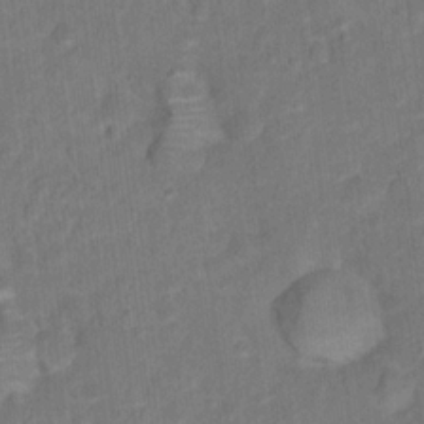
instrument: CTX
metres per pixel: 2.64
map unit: Hto
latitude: 15.9717
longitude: -39.7261
